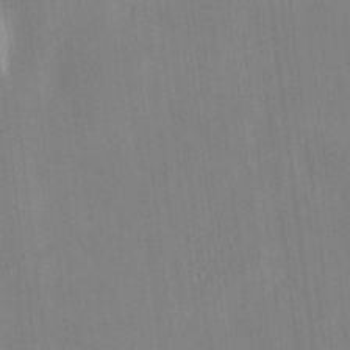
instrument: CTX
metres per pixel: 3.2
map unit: HNhu
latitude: 5.9150
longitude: 11.0487
